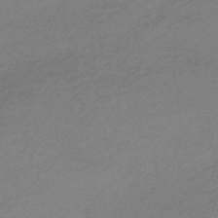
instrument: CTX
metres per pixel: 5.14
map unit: HNhu
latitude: -44.2928
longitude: 93.3510
